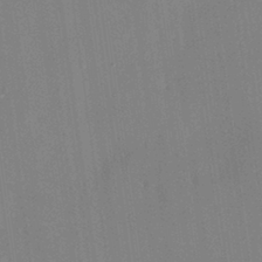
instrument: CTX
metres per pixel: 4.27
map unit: HNhu
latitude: 6.1767
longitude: 0.2173
